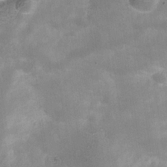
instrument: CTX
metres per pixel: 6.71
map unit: Hve
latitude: -31.4076
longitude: 93.8044
